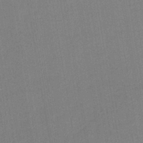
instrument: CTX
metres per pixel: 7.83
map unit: lHb
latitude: -42.1794
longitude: 68.3684
